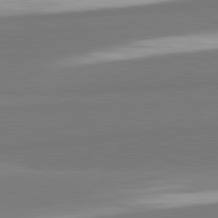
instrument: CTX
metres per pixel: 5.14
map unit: lApd
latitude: 81.9528
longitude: 151.6722
